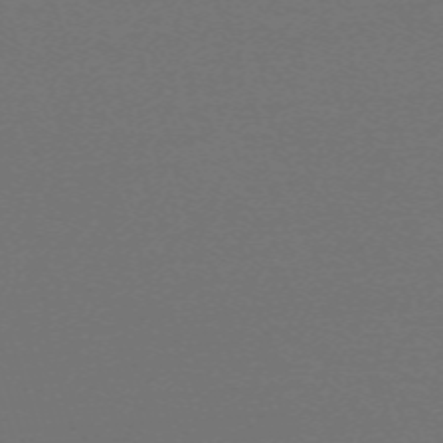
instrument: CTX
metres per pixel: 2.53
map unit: eHh
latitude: -63.7666
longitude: 52.4062
